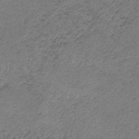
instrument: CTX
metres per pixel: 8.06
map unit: HNb
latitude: -32.5196
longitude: 63.0108
